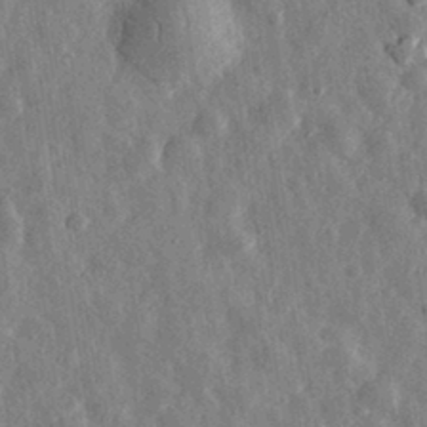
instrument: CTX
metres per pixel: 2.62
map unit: eHh
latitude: 32.1200
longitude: -78.6869
